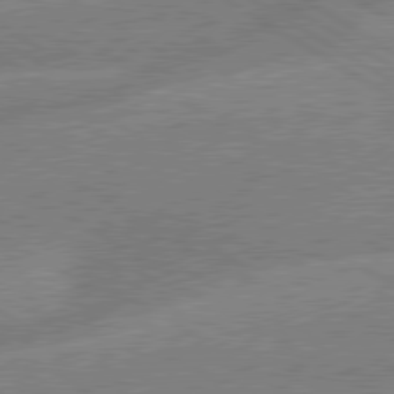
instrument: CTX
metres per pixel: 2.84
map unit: lApd
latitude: 79.6316
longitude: -133.5938
